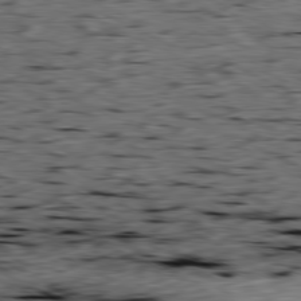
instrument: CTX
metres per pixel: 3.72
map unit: Ap
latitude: -80.7086
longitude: -91.1214
